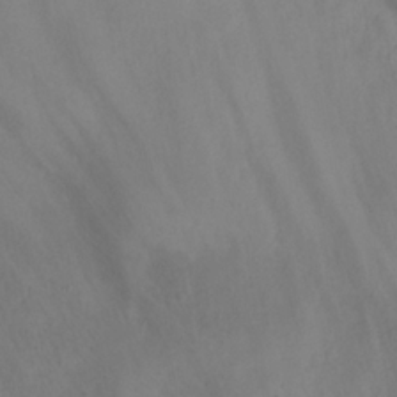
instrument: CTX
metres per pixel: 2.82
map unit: eHh
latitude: 25.3481
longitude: -64.9325
